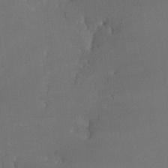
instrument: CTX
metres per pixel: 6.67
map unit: Nhe
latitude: -26.8030
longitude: -110.0822
